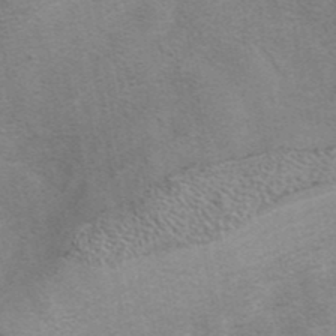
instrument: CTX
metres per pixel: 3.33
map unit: eAb
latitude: 41.4048
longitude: 103.3510
